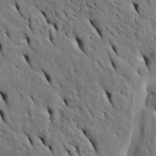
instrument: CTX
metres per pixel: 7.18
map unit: Htu
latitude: -5.5777
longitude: 153.3131
